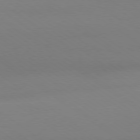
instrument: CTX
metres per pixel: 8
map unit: Ap
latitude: -79.5399
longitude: -55.4804
